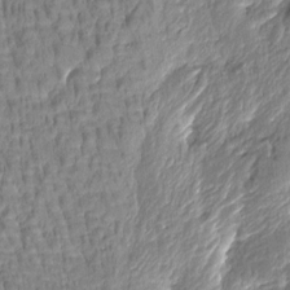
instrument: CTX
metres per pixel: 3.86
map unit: Htu
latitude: -1.7856
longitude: -178.8758
